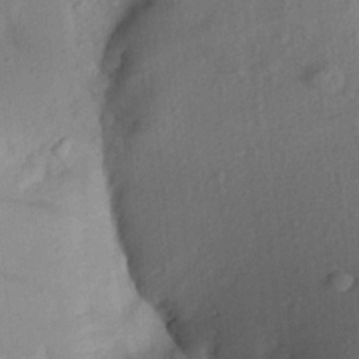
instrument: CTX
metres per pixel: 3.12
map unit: Aa
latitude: 20.2901
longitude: -147.4805
